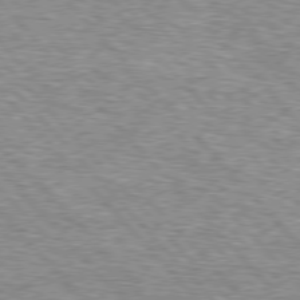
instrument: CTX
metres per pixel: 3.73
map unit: lApd
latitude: 76.9136
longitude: -74.4979
